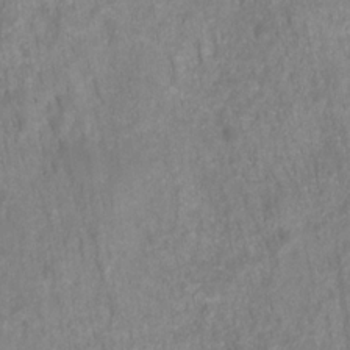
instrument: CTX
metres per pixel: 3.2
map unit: HNhu
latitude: -27.9178
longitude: 73.1431
